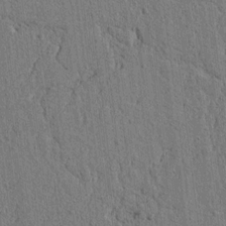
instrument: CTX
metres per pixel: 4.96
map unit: lAvf
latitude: 6.6301
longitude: 167.0486
